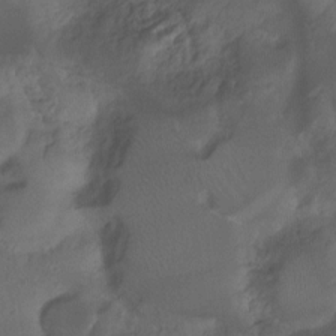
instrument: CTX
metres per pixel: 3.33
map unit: Hto
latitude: -8.0283
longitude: -45.4993
